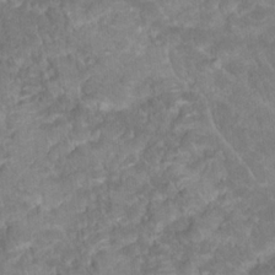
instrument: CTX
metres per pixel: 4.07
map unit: Hto
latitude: 18.8002
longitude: -35.6127
